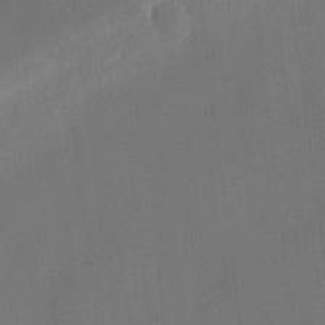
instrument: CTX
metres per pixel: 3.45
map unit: Nhu
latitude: 0.1011
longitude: -76.8947
